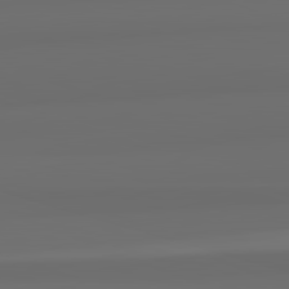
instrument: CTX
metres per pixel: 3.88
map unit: lApd
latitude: 82.7813
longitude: 163.8044
